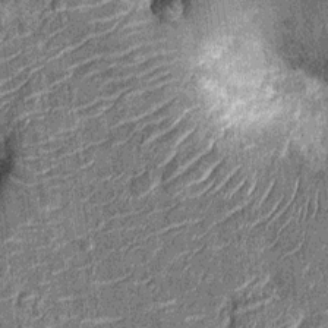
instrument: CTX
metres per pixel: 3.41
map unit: Nhu
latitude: -14.0094
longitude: -23.4804
